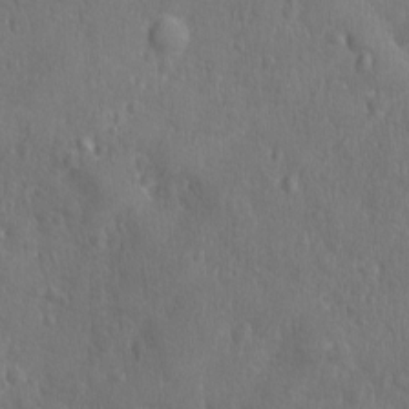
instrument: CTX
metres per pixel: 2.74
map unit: Ave
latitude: -8.9353
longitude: -119.2348
